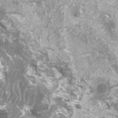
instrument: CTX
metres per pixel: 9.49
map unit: HNhu
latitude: 1.6127
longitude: 0.4251
